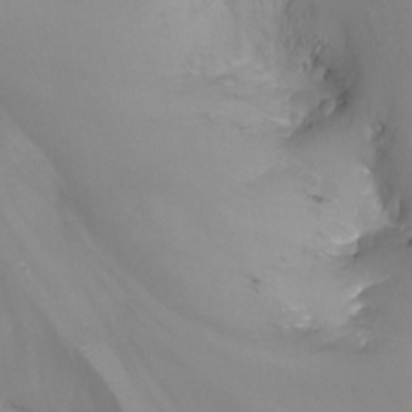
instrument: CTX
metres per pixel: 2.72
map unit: Nhu
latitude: -13.3321
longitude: -63.6505
